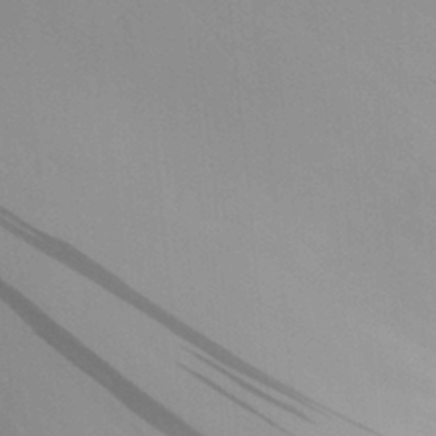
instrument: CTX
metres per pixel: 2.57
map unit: Aa
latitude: 30.2523
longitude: -141.4804
